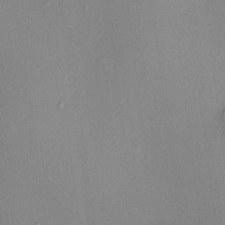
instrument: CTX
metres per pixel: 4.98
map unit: HNhu
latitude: 8.7057
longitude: 14.1228
